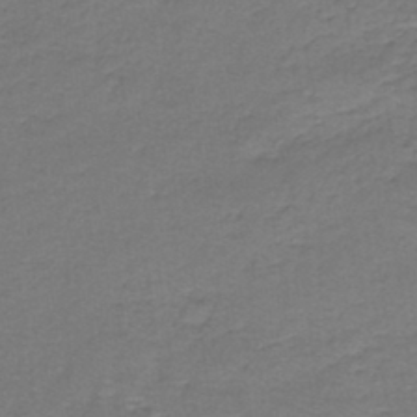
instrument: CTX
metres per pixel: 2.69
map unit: lHb
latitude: -42.5762
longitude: 58.1038
